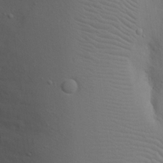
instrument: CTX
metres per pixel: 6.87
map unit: eHh
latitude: 17.0836
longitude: -71.8772
